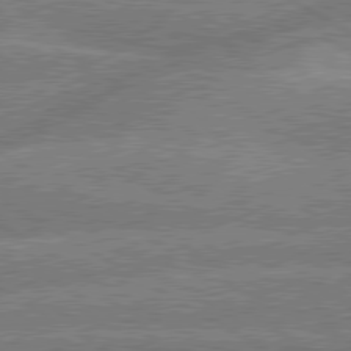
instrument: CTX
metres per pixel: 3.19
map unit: lApd
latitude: 79.7261
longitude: -134.1200
